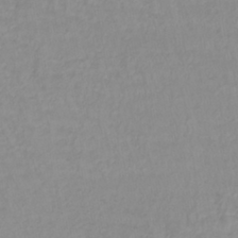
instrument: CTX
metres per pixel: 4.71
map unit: lHb
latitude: -40.1983
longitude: 65.6911
